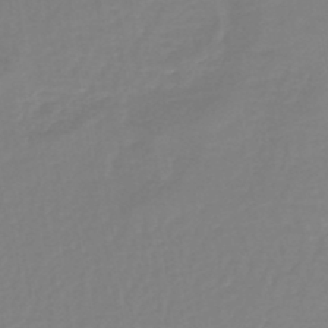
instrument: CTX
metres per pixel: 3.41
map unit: lHb
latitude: -45.1809
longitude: 78.8030
